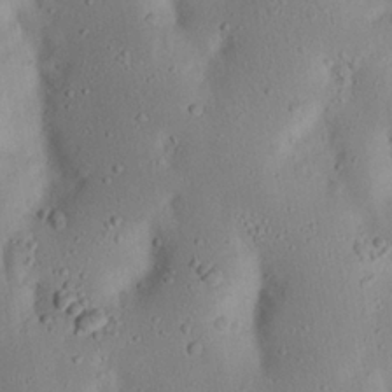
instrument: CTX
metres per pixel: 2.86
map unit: Nhu
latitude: 23.1214
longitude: -72.8191
